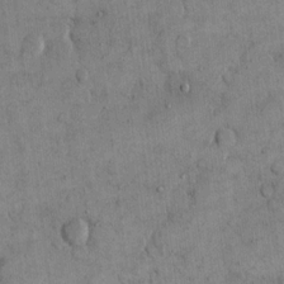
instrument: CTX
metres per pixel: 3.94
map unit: eHh
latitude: 14.4412
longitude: -68.2901
